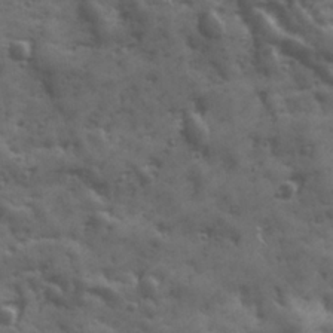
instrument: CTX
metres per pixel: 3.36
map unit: Ave
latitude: 18.9513
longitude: -132.1767
